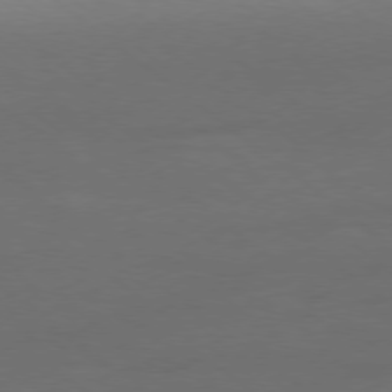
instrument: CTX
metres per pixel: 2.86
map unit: Ap
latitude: -78.8408
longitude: -56.1388
